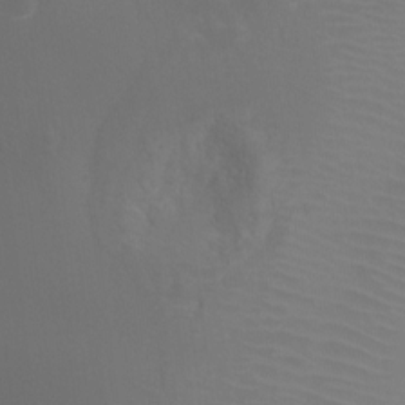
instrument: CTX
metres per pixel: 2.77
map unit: Ht
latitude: -3.1242
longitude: -25.3670
